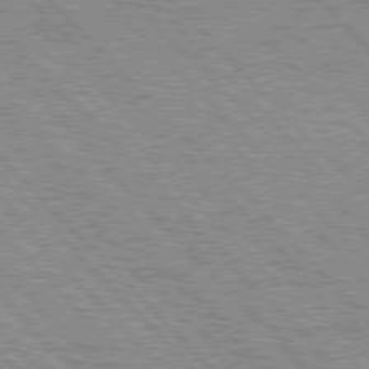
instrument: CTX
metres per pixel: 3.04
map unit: lApd
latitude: 76.6301
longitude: -73.4238
